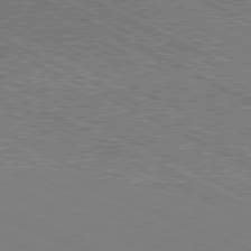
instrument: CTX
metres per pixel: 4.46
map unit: Hpe
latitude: -81.6155
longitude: 20.4251
